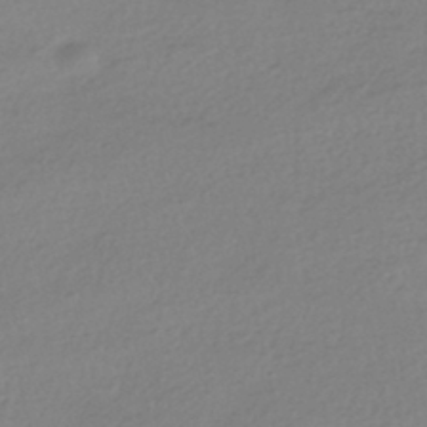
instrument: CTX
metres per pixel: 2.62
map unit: HNhu
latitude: -40.8597
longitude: 94.4251
